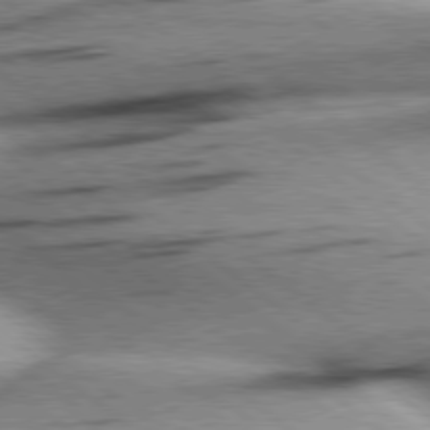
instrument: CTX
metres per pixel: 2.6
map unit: Hpe
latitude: 78.7247
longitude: -154.3089
